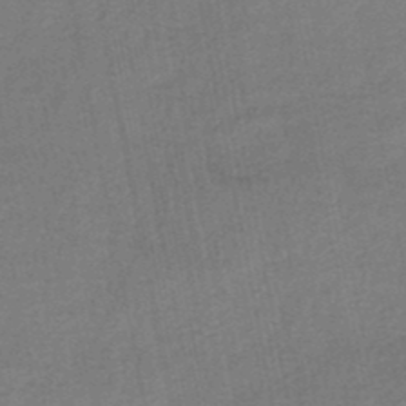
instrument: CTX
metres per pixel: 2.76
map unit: HNhu
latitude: -48.3118
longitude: 101.3131
